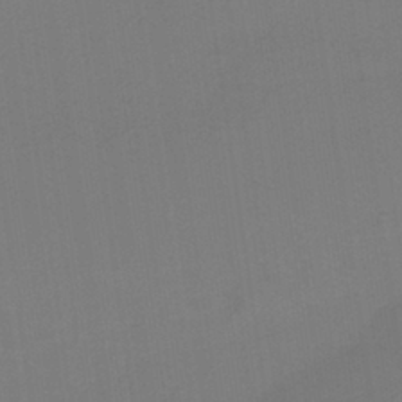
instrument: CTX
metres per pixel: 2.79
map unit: HNb
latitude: -37.1998
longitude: 54.8408
